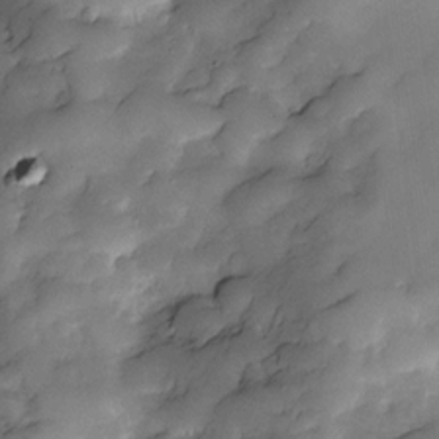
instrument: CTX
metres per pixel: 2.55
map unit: Nve
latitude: -27.1242
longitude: -148.4790
